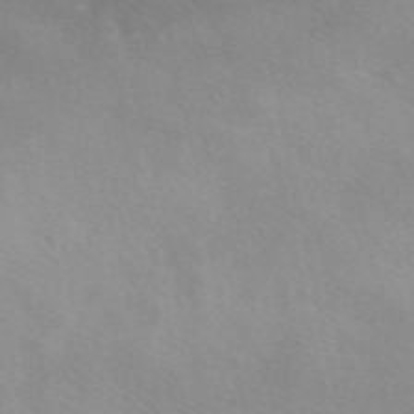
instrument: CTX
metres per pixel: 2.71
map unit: eAb
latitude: 50.5923
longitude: 117.3320
